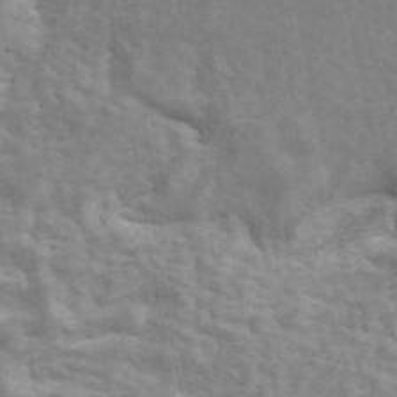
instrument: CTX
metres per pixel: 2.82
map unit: ANa
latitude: 46.1578
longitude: 24.8408
